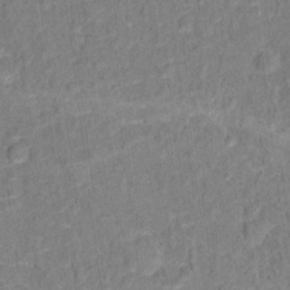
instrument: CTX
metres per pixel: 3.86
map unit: Hto
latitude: 12.8002
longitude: -38.2711
